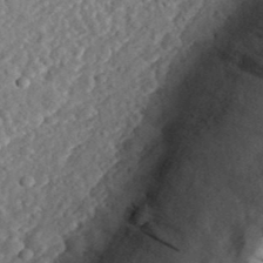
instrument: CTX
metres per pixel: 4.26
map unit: eHh
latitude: 36.0822
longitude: -79.1592
